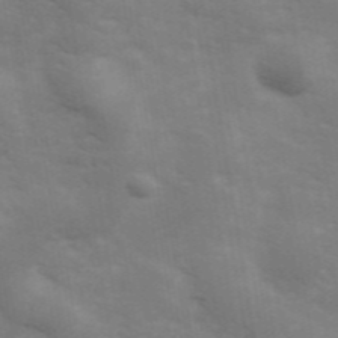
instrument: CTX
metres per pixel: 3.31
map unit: Hve
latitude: 31.5938
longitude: 150.1417
